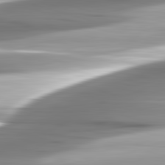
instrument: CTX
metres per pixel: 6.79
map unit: lApd
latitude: 82.7435
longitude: -140.0255
